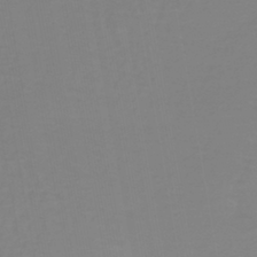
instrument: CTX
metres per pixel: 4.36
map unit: lHb
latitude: -41.8422
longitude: 63.6722
